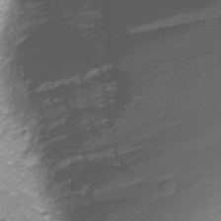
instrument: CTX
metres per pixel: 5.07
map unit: Nhu
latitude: -8.3873
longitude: -83.4615
